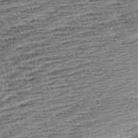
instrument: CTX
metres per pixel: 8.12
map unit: Aa
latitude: 8.4979
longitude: -138.4979
